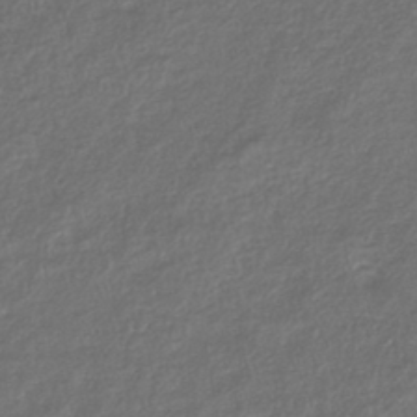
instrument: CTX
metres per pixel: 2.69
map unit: lHb
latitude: -43.5021
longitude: 71.1809
